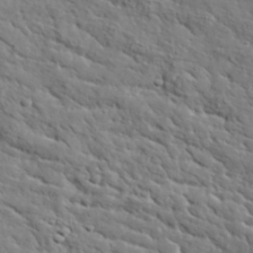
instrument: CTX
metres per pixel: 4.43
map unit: lHvf
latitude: 35.8772
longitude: -86.2522
